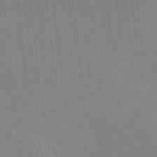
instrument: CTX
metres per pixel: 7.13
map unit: lHvf
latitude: -11.8800
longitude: -104.3468
